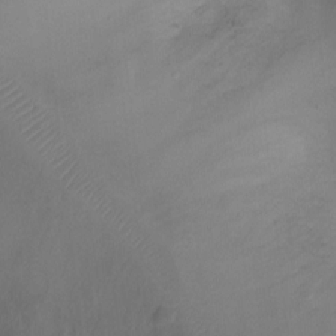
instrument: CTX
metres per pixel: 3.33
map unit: Ht
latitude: -5.1431
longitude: -19.1214
